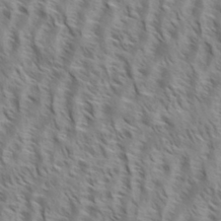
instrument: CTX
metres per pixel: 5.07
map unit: eHh
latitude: 34.7624
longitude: -138.7813
